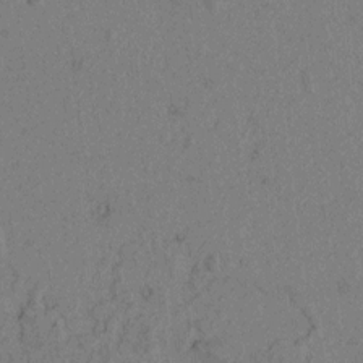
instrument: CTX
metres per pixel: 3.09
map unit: lAvf
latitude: 4.4979
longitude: 158.0094
